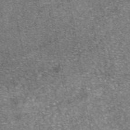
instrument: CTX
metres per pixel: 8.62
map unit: eAb
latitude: 48.1200
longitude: 106.6141
